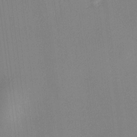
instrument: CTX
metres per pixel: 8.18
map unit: HNhu
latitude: 8.4790
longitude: 14.1417
